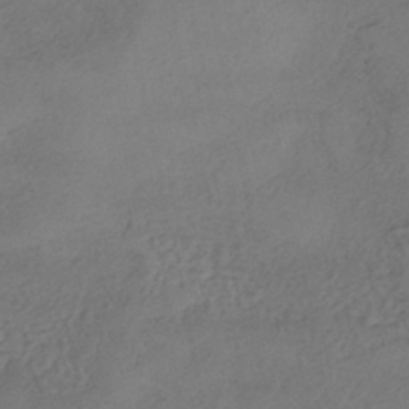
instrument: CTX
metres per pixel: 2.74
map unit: eHh
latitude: -42.5384
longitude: 122.5385
